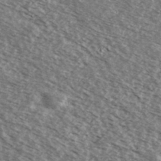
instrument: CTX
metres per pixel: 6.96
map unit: Ave
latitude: 38.6679
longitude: -109.4048
